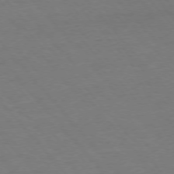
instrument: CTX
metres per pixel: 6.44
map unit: Ap
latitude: -76.3684
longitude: -88.2145
